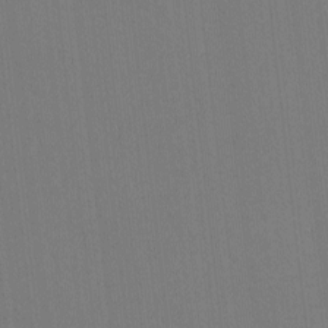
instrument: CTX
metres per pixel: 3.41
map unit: lHvf
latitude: -11.7667
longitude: -103.5560
